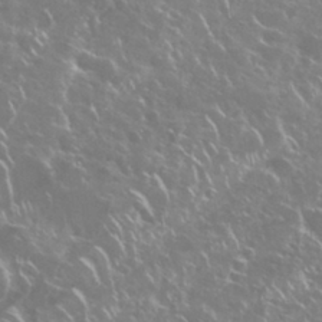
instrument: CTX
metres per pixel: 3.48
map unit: Nhu
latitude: 28.9891
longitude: -60.5734
